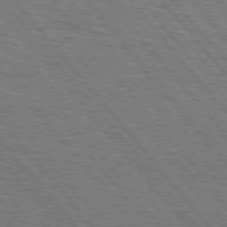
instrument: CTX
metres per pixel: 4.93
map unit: Hpe
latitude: 75.5371
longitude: -153.6127
